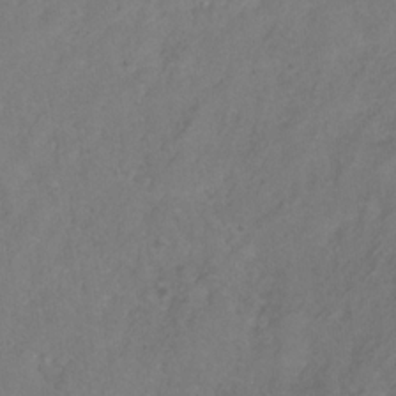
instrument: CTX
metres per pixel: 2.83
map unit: HNhu
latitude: -28.3117
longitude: 74.9353
